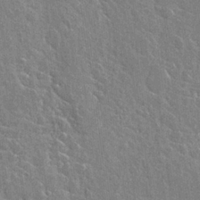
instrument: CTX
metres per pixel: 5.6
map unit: Hto
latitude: 23.4237
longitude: -40.3656
